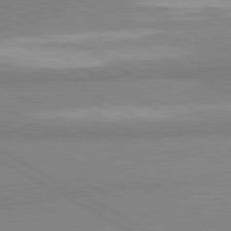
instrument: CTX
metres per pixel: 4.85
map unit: lApd
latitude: 80.8569
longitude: -178.8191
